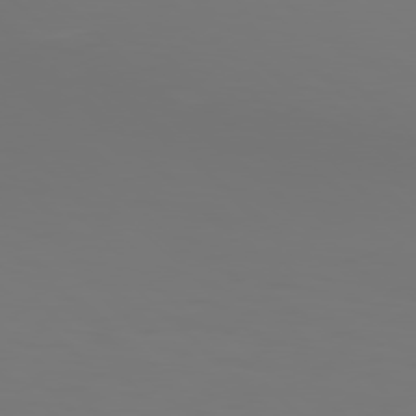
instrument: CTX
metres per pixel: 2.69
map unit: Hpe
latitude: 77.4426
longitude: -134.4601
